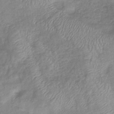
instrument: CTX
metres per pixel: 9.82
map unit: eHb
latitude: -38.4251
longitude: 78.6140
